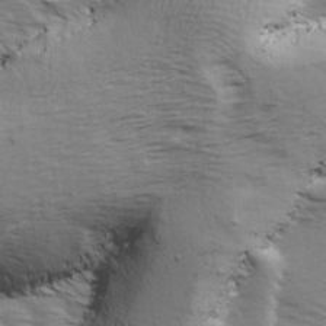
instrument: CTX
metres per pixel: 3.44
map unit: Ave
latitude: 15.2537
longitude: -103.1403
